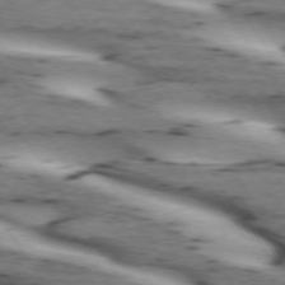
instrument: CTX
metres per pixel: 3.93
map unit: lApd
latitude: 72.8947
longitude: -53.6316
